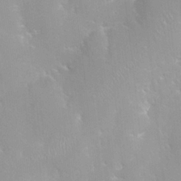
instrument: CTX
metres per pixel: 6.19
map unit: HNhu
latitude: 0.5168
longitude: -3.8772
